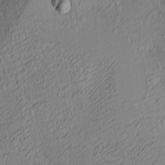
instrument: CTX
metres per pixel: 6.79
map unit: lAa
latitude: 3.4993
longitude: -115.5182
